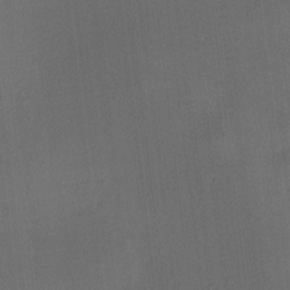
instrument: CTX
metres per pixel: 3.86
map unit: HNhu
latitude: 8.9703
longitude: 13.3888
